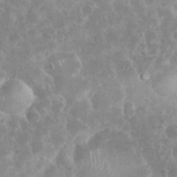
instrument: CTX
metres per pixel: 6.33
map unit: eHh
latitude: 35.6505
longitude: -62.0255
